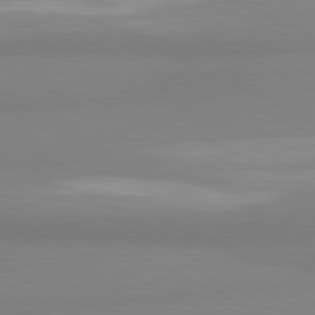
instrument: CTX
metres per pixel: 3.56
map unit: lApd
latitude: 81.0647
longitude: 178.8597
